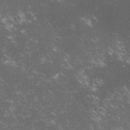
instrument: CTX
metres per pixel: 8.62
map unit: lHvf
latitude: -14.8786
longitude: -102.2144
